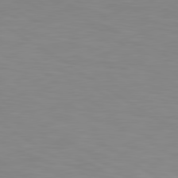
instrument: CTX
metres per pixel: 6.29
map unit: lApd
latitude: 80.2145
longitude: 134.0850
